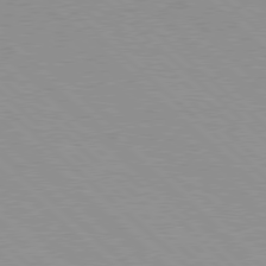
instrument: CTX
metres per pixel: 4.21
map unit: Hpe
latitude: 77.9150
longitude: -153.6505
